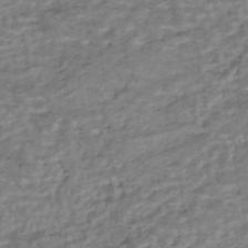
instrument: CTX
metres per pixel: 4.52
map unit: HNhu
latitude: -44.2362
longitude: 102.0472
